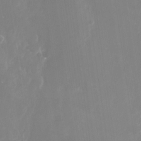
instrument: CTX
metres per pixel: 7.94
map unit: Nhu
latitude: -29.8611
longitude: -78.3279
